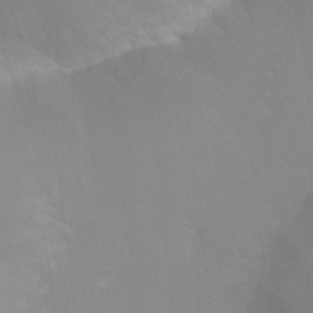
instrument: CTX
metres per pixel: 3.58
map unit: Nhu
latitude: 3.6505
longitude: -25.4426
